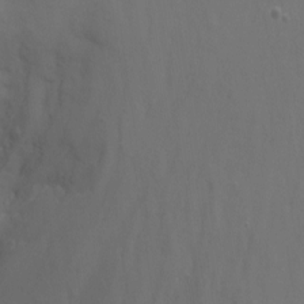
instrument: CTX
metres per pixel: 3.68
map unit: Aa
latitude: -9.0108
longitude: -78.5924
